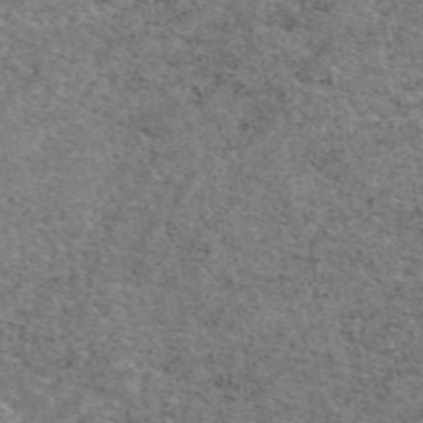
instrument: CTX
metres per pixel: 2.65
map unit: eAb
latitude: 48.3656
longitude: 116.6329
